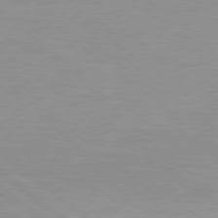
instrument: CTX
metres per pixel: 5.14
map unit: Hpe
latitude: 78.3468
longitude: -141.6693
